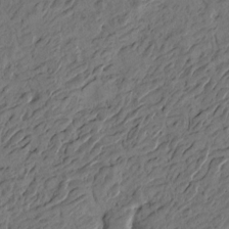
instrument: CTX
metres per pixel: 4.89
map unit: Htu
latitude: -3.6910
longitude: -176.0633
